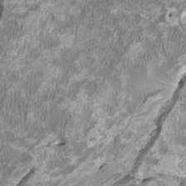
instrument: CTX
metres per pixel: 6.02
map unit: HNhu
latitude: 1.9528
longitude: -2.7435
